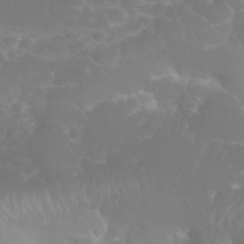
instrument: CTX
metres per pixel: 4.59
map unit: eHh
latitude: 31.0081
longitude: -65.2726
